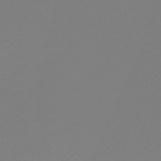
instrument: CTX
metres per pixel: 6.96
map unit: HNb
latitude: -46.3684
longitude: 56.1228
